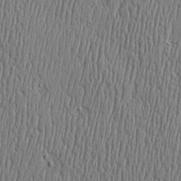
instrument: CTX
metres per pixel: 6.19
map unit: Htu
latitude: -5.4265
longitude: 175.5399
